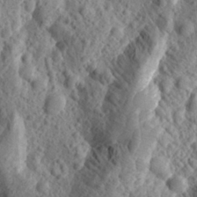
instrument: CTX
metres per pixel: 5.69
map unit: Aa
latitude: 24.2711
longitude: -144.0444
